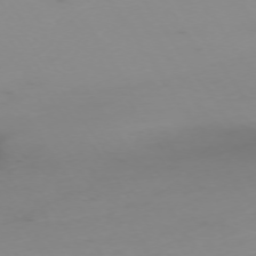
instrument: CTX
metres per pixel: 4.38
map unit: Ap
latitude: -74.0661
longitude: -80.2711
